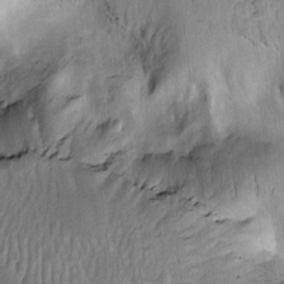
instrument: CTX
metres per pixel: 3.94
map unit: Htu
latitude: -2.2172
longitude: 148.9542
